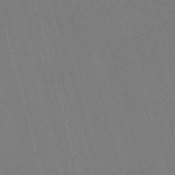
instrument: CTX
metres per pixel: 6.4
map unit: Nve
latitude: -59.2564
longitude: 62.7274
